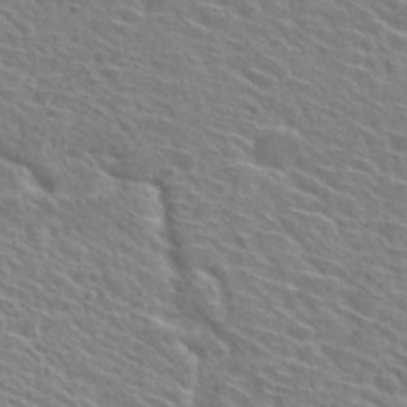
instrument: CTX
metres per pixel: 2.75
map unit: Hto
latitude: 29.1025
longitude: -46.8380
